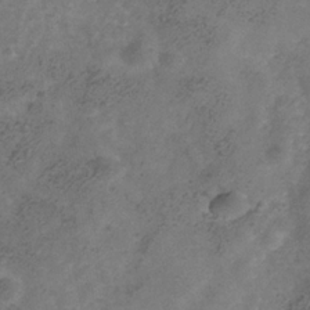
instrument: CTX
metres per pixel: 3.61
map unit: Hve
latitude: -34.8408
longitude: 90.0850
